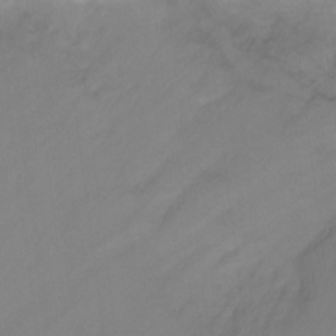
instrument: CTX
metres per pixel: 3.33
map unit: Ht
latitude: -9.7855
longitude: -37.9717
